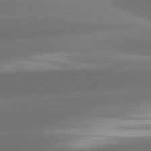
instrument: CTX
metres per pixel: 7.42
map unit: lApd
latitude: 81.9150
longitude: -160.7246
